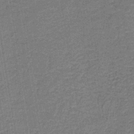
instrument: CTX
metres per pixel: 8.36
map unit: HNb
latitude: -39.8045
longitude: 50.7085
